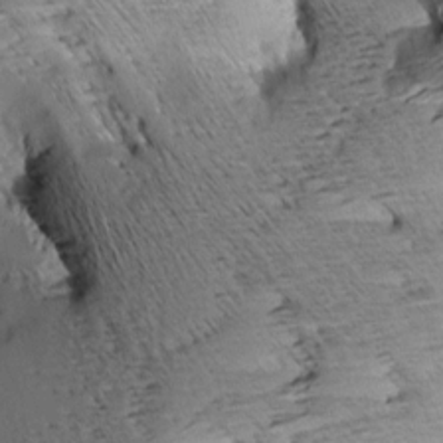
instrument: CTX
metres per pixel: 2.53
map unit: Aa
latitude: 8.4601
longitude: -141.8205
